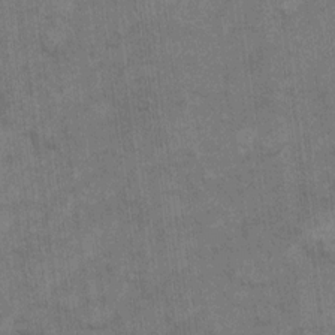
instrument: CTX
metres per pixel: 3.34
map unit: eHh
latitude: 13.7072
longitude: -65.4048
